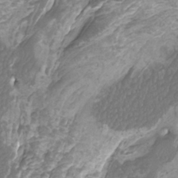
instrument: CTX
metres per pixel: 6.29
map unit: Htu
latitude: -10.3495
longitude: -74.1011
